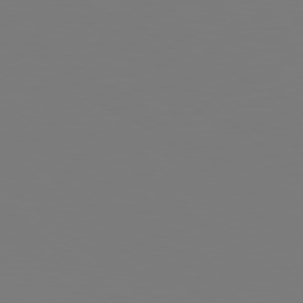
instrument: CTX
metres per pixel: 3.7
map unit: Hpe
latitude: 77.9717
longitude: -163.6127
